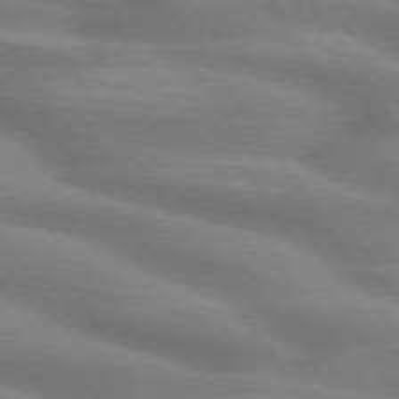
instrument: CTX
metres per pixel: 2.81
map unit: lApd
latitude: 74.6302
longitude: -58.7813
